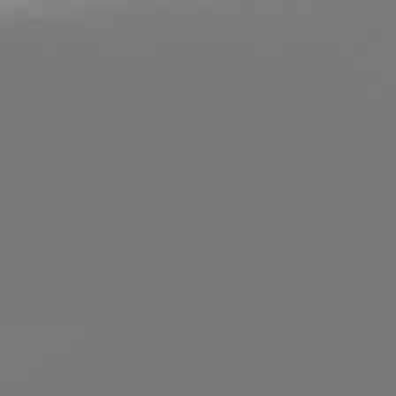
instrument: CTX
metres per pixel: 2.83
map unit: Hpe
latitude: 75.7450
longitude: -142.1578
